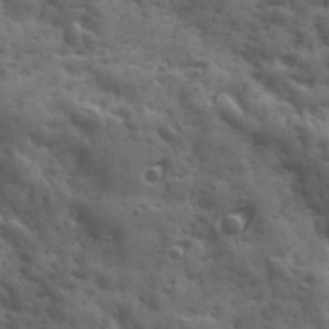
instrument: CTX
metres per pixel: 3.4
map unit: Ave
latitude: 18.9702
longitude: -132.1956
